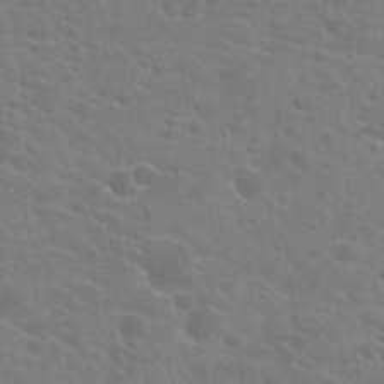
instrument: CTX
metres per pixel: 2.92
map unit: Hto
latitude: 22.4223
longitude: -39.5182
